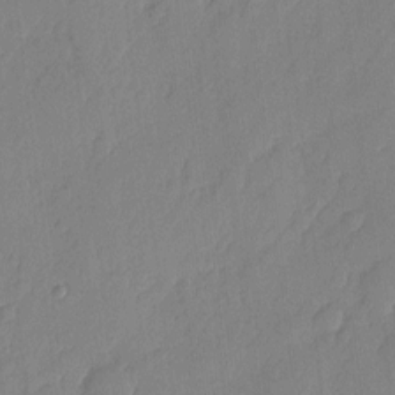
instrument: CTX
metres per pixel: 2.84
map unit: eHh
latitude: 5.2726
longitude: -75.7639
